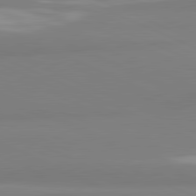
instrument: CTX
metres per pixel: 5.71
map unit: lApd
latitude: 81.8772
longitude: 178.5573
